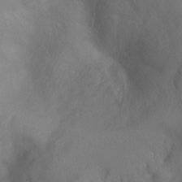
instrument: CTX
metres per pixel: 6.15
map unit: Ht
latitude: -2.3117
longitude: -33.4426
